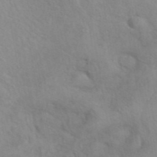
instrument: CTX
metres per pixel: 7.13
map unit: eAb
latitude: 41.4237
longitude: 110.0472
